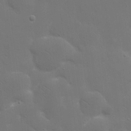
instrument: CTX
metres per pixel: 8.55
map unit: eHh
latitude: 19.5938
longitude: -66.8946
